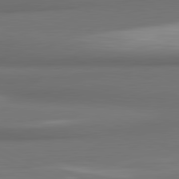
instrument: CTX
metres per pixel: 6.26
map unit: lApd
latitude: 81.5749
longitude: 173.0864
